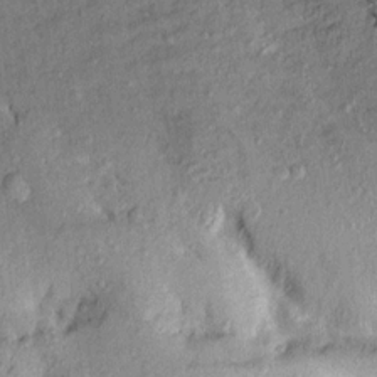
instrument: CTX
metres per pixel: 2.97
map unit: Aa
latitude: 14.0822
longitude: -144.7057
